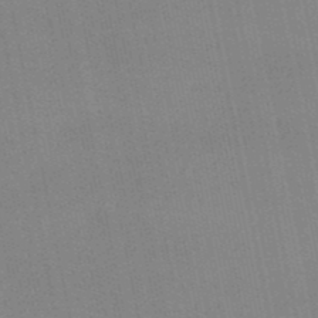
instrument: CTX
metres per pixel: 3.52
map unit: eHb
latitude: -49.9745
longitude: 69.2942
